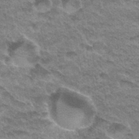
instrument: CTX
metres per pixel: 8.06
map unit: Hto
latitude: 33.8016
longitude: -47.2159
